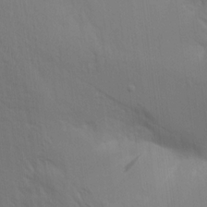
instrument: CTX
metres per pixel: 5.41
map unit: Aa
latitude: 14.8947
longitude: -147.3671
